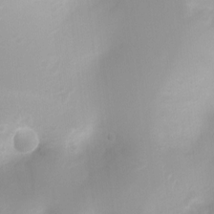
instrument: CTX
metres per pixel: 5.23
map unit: Ht
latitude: 3.5749
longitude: -22.2711
